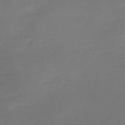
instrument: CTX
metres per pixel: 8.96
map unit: HNb
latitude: -55.8611
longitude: -40.3656
